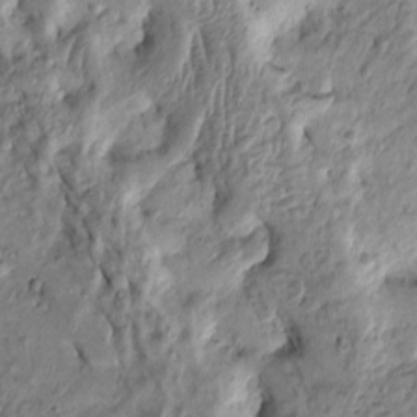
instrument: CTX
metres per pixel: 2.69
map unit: Htu
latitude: -3.6721
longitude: 156.4818
